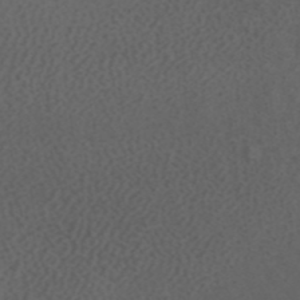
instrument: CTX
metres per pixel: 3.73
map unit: ANa
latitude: 43.0459
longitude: 24.4629
